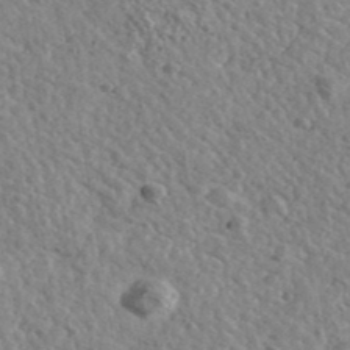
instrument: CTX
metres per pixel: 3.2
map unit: Ave
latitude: 39.9339
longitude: -107.9339
